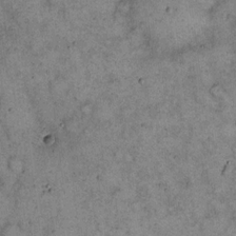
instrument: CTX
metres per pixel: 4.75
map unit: eHh
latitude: 15.6694
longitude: -62.1011
